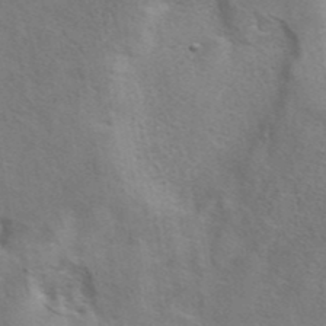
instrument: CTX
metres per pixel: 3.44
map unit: eAb
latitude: 41.1970
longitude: 105.9556
